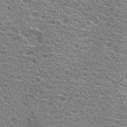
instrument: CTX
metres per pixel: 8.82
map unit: Hto
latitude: 21.1970
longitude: -40.0822
